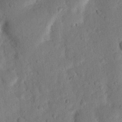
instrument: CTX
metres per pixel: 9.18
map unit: Nhu
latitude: 18.4034
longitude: -76.7813
